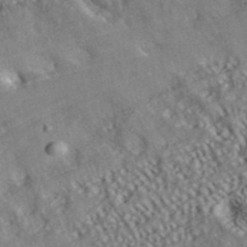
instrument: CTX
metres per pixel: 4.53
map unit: ANa
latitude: 39.7261
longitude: 30.5007
